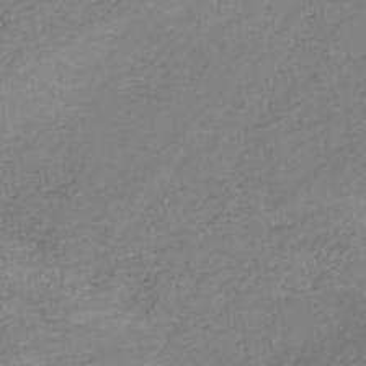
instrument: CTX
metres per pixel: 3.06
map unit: HNb
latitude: -45.6155
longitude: -45.5182
